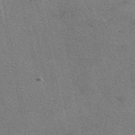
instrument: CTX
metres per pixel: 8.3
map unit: eAb
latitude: 50.4412
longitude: 107.6344
